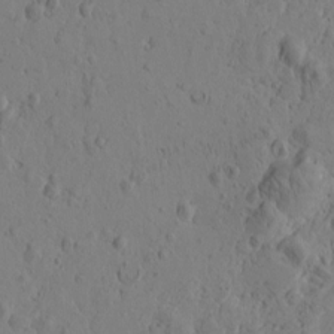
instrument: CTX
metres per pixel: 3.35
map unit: Htu
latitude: -0.8408
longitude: -177.1403
